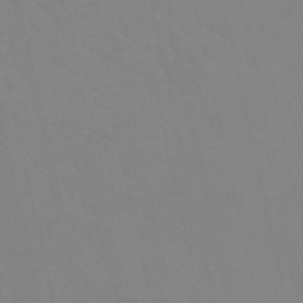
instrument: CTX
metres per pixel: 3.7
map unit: HNb
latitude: -53.1242
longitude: -50.3278
